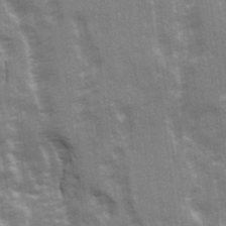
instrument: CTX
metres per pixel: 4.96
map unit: Ave
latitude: 21.3293
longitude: -133.6127
